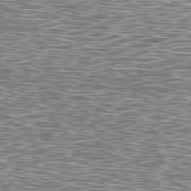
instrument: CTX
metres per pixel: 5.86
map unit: Ap
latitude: -79.8989
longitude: -71.5371
